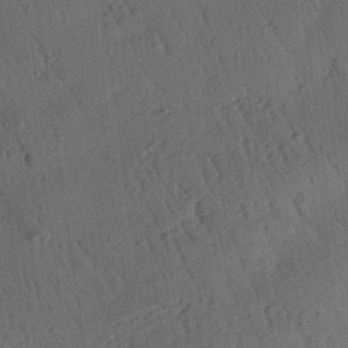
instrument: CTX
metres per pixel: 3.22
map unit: Aa
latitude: 26.2523
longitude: -141.6882
